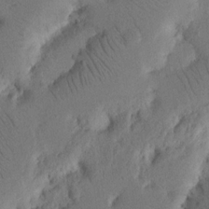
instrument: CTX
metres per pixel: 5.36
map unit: Nhu
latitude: 16.2900
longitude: -75.1970
